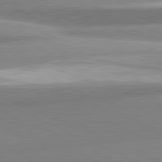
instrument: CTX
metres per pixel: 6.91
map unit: lApd
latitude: 82.0255
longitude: 179.2565
